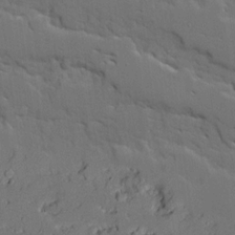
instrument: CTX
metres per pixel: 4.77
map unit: Ave
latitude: 18.8569
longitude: -128.6490
